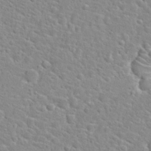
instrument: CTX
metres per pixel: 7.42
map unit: Hto
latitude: 25.1214
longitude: -48.0822
